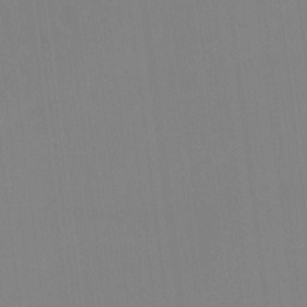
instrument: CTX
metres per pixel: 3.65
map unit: Hto
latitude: -13.0864
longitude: -40.2711
